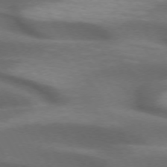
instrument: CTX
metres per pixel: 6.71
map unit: lApd
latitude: 72.4034
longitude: -51.6882
